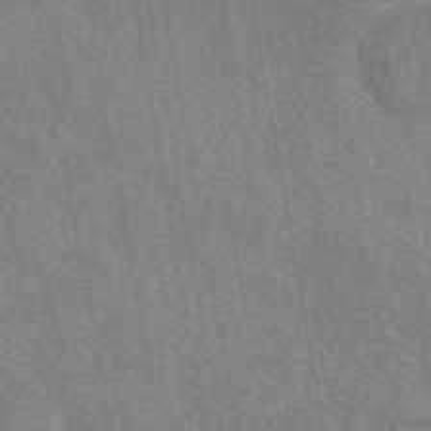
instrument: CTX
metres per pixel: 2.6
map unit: eAb
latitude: 50.2144
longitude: 115.5399
